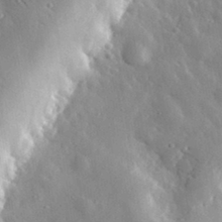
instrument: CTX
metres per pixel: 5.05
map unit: lHvf
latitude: 32.8569
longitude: -84.8947
